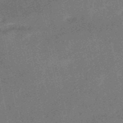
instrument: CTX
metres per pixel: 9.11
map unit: HNb
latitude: -53.4265
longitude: -49.0647
